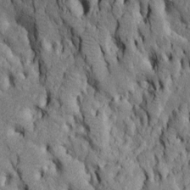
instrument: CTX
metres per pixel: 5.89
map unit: Htu
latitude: -6.7274
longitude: 155.4076
